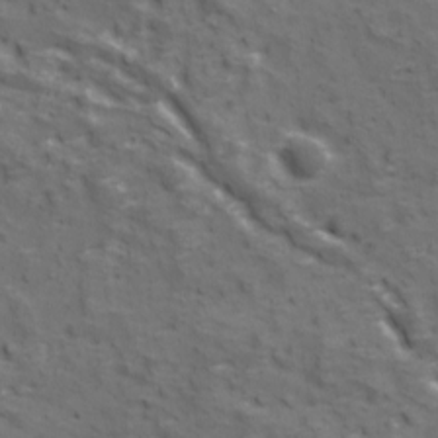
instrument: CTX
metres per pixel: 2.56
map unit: Ave
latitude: 11.2915
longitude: -104.9892
